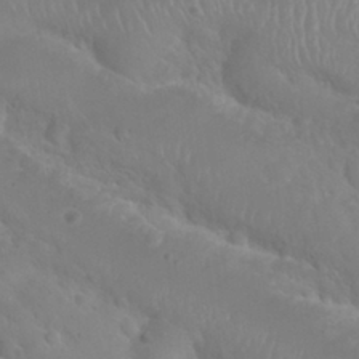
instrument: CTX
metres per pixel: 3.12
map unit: Nhu
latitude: 28.4034
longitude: -55.4993
